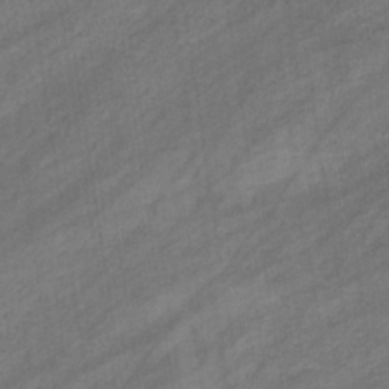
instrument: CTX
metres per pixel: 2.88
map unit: eHb
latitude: -33.1620
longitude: 71.6911
